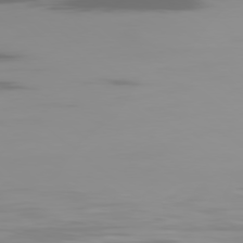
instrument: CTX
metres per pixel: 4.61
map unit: Ap
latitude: -80.2362
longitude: -54.1578
